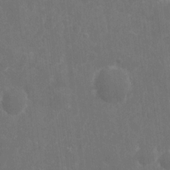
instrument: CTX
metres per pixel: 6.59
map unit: eHh
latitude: 9.5371
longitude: -71.7072
